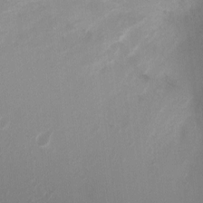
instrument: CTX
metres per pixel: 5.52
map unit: Ht
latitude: 2.2900
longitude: -25.5371
